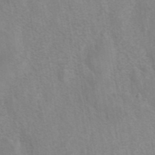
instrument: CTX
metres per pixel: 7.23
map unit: eAb
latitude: 41.5938
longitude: 106.3307
